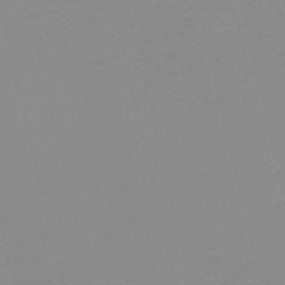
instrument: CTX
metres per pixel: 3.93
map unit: HNb
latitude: -56.3873
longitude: -42.7624
